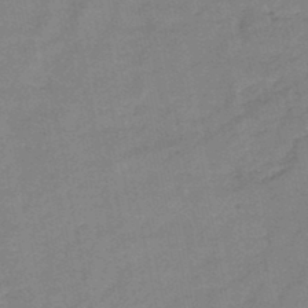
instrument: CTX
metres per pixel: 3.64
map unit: HNb
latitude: -46.0850
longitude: -36.2334
